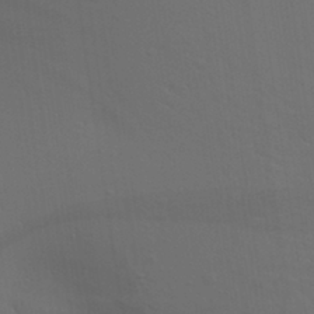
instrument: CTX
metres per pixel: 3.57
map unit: Aa
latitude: 27.9906
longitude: -131.4616
